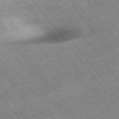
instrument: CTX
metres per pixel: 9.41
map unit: Hpe
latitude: -75.2754
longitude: -18.8569
